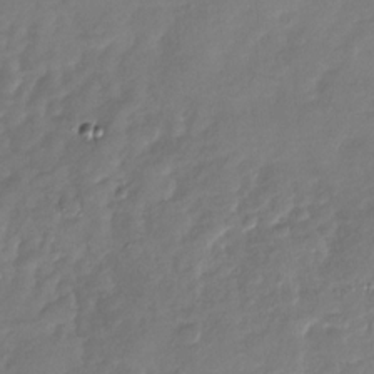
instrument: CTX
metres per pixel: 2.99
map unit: Nhu
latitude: -28.5196
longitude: -60.9702
